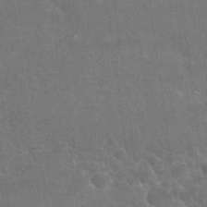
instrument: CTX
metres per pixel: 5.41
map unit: Nhu
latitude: 25.0269
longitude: -51.8394
